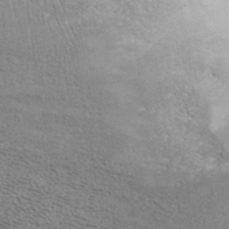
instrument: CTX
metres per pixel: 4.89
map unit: ANa
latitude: 37.7072
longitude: 20.1983
